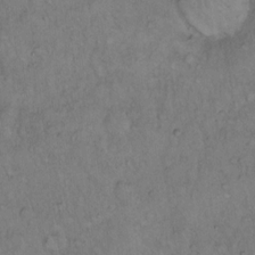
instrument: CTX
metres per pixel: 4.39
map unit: Hto
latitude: 13.3860
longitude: -56.6112
